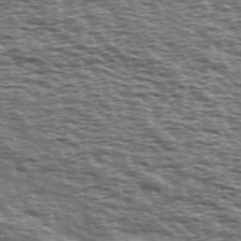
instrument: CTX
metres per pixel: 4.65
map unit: Ave
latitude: 38.8380
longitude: -112.8002
